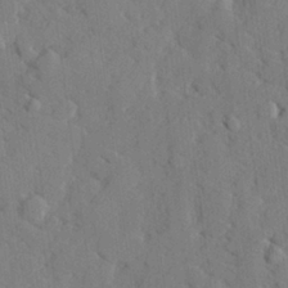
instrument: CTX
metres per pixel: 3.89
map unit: lHvf
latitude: 25.4804
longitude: 142.8596
